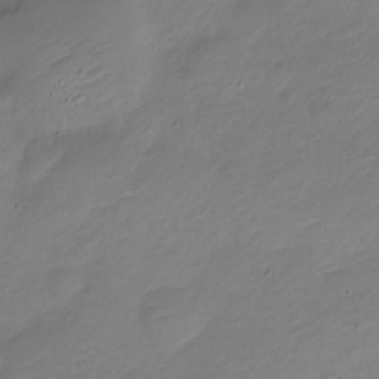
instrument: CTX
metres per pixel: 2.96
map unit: Nve
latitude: -17.7856
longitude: 106.6330
